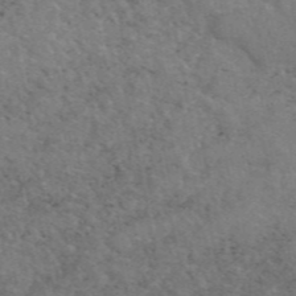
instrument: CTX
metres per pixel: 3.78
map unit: eAb
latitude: 47.9906
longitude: 116.5573
